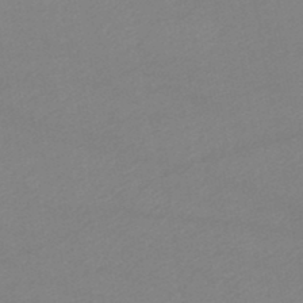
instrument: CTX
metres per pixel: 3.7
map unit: lHb
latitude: -46.4062
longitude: 67.6911
